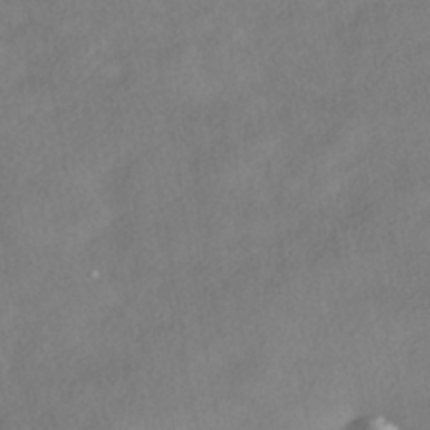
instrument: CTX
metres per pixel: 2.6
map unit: HNhu
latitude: -40.8408
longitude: 100.9730
